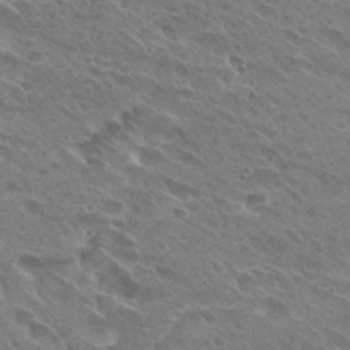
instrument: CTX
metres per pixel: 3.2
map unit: Hto
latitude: 28.0444
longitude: -39.4993
